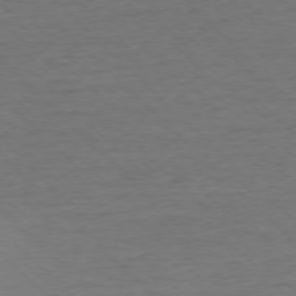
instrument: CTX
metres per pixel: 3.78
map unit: Ap
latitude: -76.8219
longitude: -93.9339
